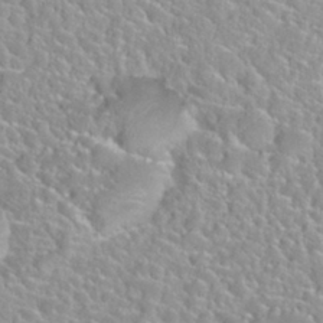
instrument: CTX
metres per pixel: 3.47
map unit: Nhu
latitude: 27.9150
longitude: -51.8772
